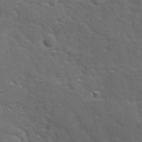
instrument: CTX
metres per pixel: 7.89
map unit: Ave
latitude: 10.9892
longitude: -103.7827
